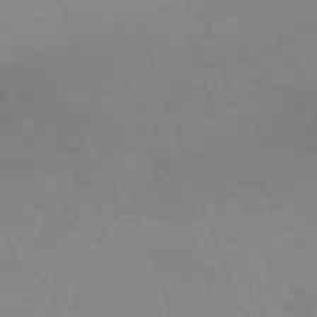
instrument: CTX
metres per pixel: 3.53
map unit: Nhu
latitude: -67.7100
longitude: 40.1228
